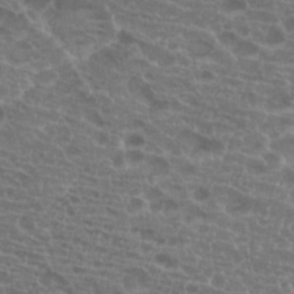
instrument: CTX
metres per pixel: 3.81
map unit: Hto
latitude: 20.0633
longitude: -40.2711
